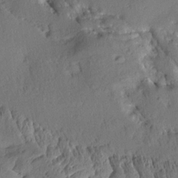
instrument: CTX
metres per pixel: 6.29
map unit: Aa
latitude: 13.2348
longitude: -139.8016
